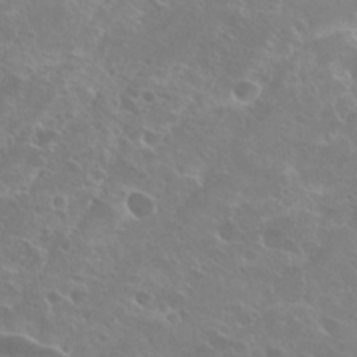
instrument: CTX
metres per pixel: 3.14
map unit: Hto
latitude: 25.1403
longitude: -39.1970
